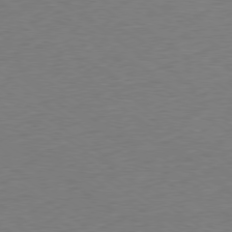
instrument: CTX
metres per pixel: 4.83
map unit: Ap
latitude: -79.2187
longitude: -67.9528
